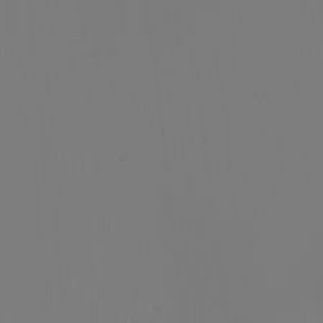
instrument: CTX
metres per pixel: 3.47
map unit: Nhu
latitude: -6.5951
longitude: -95.5560
